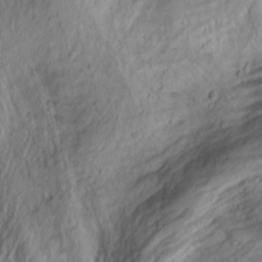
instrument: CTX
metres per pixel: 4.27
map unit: Aa
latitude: -3.1809
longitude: -71.5182
